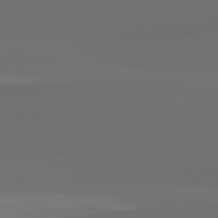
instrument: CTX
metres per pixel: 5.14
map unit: lApd
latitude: 82.7813
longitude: 161.8989
